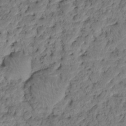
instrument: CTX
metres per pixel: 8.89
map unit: HNhu
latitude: -21.0486
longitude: 85.6910
